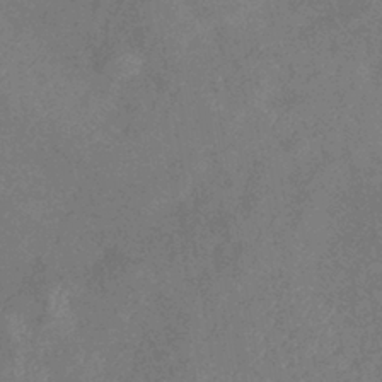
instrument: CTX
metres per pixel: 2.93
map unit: eHb
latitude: -38.6519
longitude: 77.2754
